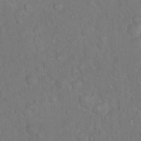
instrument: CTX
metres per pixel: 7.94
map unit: Hto
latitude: 15.3482
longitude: -40.5167
